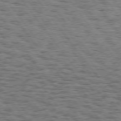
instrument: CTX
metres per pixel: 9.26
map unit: Hpe
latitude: 74.6679
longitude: -135.0836
